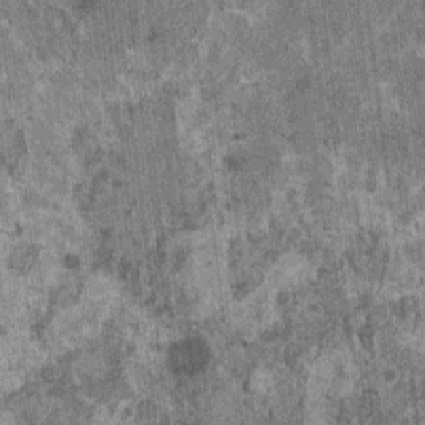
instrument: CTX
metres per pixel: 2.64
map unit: HNhu
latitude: 1.0836
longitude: 5.1620
